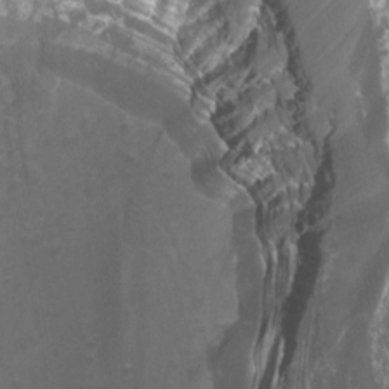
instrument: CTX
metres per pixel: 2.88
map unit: Nhu
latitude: -13.0298
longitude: -64.6869
